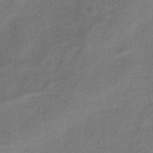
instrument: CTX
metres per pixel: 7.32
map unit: HNhu
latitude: -41.6722
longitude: 90.7652
